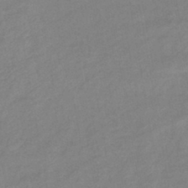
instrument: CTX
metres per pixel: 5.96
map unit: eHb
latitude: -41.2565
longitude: 82.5763
